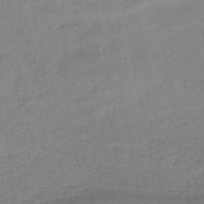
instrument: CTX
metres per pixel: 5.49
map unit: lHb
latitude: -44.0850
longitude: 80.6330
